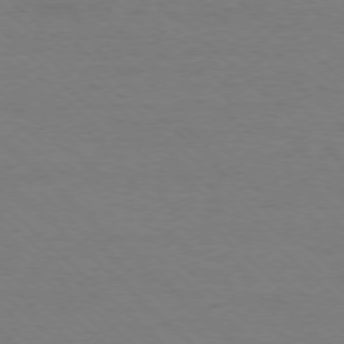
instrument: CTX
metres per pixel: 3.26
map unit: Ap
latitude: -77.8422
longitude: -86.3089
